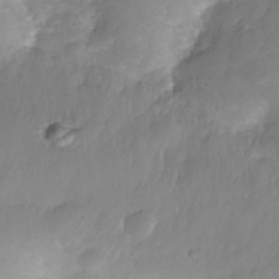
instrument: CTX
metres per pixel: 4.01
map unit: Nhe
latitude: -36.2550
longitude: -179.0270
